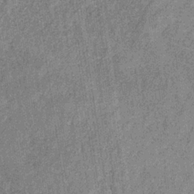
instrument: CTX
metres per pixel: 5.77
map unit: HNb
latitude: -32.6141
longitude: 57.9367
